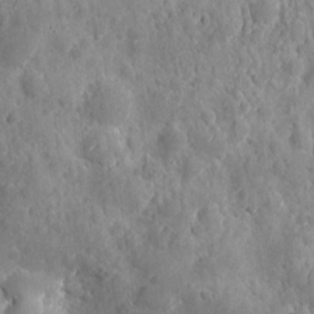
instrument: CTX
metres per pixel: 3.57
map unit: eHh
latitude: 7.7450
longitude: -74.9514
